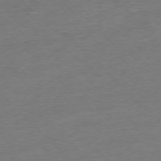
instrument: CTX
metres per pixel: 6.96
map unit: Ap
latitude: -77.1620
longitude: -97.8772
